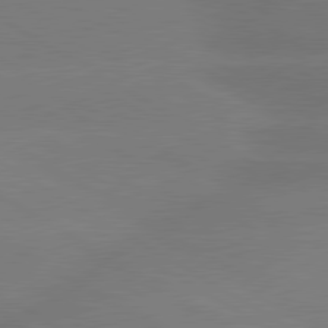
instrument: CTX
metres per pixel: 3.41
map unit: lApd
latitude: 80.4034
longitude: -146.1578
